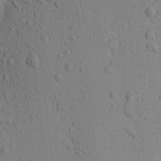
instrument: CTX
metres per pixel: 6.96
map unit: Aa
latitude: 18.5734
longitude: -149.0270
